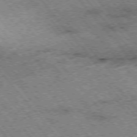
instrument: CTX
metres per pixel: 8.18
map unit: Hpe
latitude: -76.4440
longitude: -20.2523
